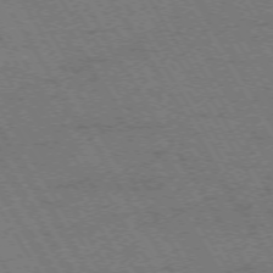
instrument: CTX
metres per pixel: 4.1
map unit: Hpe
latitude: -73.8611
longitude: 3.3887
